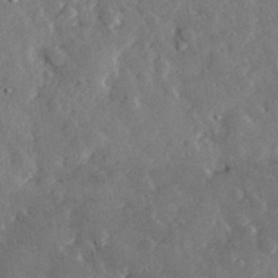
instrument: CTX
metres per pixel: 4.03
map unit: lHvf
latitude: 32.4601
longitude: -83.4993
